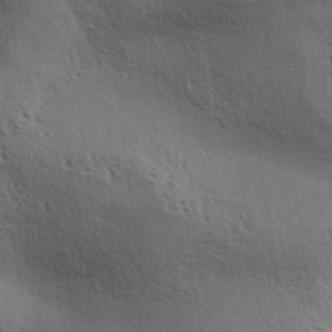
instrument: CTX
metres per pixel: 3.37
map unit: Aa
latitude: 31.5560
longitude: -140.1955
